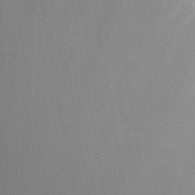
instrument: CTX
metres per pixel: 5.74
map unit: HNhu
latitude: 10.3656
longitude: 10.3117
